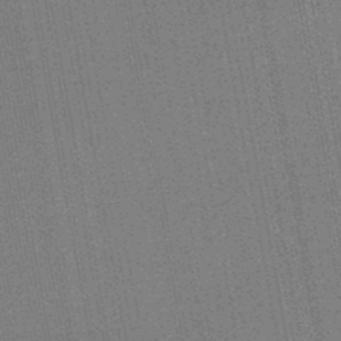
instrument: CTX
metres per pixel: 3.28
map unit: HNb
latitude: -45.1242
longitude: 53.9556
